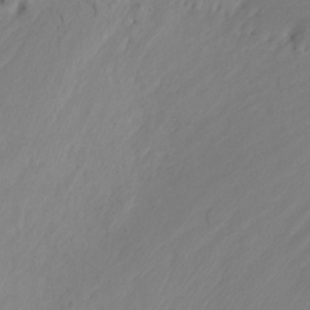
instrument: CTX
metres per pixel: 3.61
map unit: Nhu
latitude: -7.4265
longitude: -70.4601
